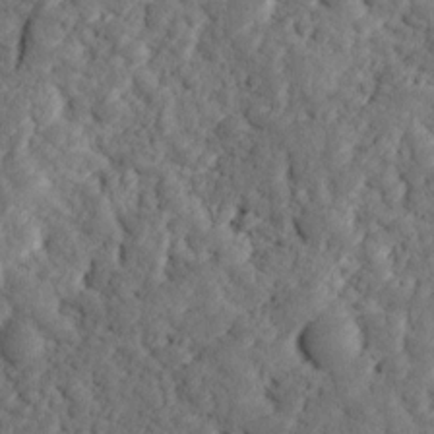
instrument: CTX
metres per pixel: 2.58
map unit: Ave
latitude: 17.0270
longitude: -135.0269
